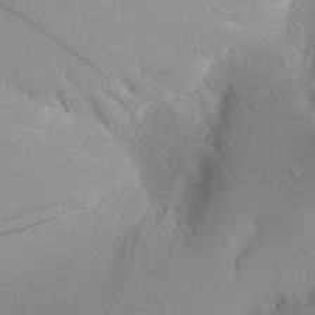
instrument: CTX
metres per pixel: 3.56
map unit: Aa
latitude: 21.2915
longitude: -145.8961
